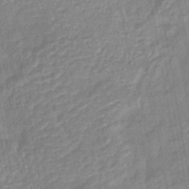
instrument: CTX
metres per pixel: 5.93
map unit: lHb
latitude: -43.3131
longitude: 80.6330
